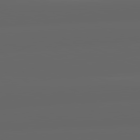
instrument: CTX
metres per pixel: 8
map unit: lApd
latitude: 82.1199
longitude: -169.4616
